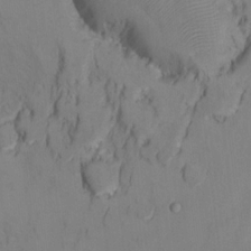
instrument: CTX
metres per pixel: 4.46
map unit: Ht
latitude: 11.0270
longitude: -32.3278
